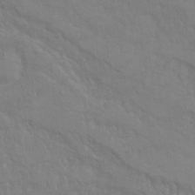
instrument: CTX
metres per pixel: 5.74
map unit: Hto
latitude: 6.6490
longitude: -35.6694
